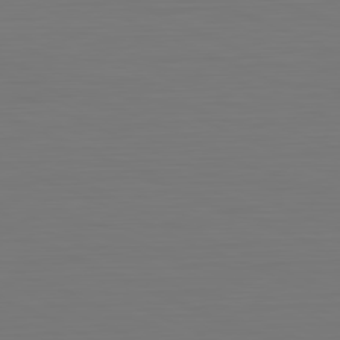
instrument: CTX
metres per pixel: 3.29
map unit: Hpe
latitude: -81.6344
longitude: 6.7274
